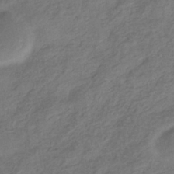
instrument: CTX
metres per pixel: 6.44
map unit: eHb
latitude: -35.7289
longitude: 81.4833
